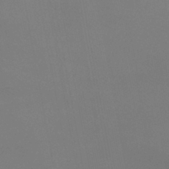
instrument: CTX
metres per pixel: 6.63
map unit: eHb
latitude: -38.0472
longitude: 74.6897
